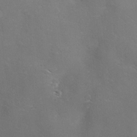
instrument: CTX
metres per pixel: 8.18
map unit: Ave
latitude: -0.3118
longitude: -112.3278
